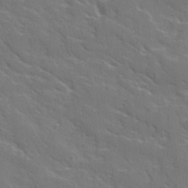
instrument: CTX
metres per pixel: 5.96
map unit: Ave
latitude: 15.8206
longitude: -130.4601
